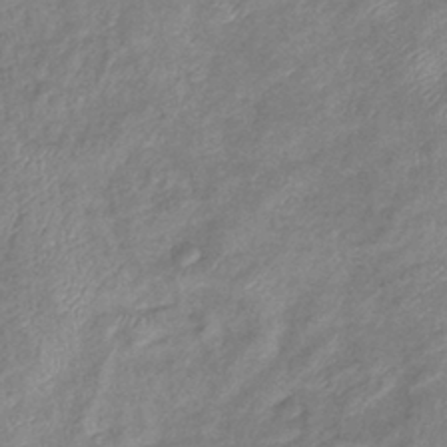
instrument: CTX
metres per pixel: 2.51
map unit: eHb
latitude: -38.4818
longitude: 78.8786
